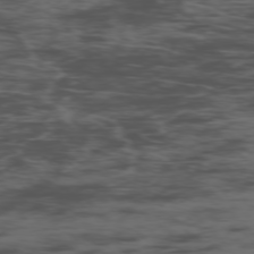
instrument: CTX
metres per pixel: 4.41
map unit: Ap
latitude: -76.6330
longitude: -83.0269
